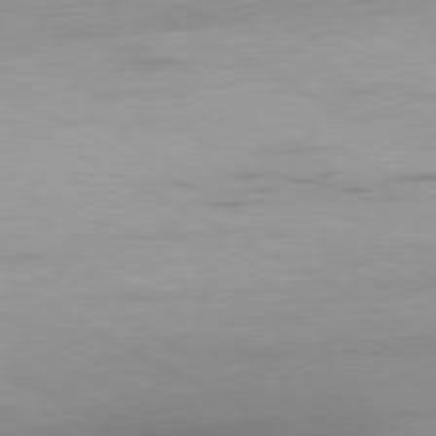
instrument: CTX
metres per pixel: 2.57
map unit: Ap
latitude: -80.6897
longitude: -86.4790
